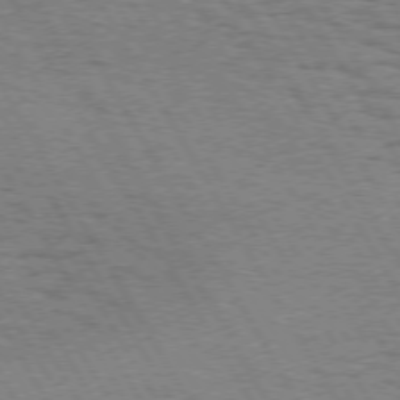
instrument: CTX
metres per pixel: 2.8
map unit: Hpe
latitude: 73.2915
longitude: -142.8758
